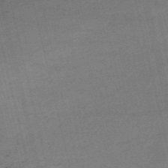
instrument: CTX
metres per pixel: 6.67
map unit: HNb
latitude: -55.3699
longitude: -42.8947
